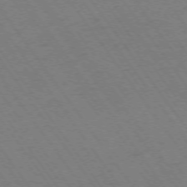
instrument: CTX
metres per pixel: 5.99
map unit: Ap
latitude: -74.3307
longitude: -70.7057
